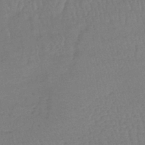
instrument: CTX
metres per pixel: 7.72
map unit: lHb
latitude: -40.4818
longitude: 66.7652
